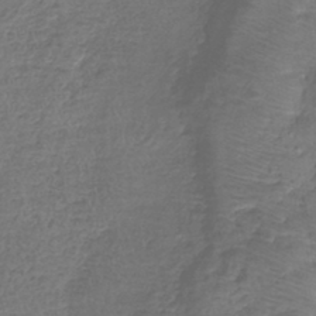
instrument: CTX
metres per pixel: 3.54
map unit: lHb
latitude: -42.0472
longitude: 64.8597
